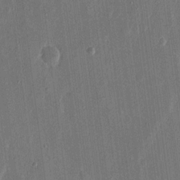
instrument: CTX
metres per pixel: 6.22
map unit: eHh
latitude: 15.4238
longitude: -69.4616
